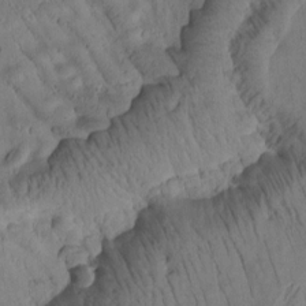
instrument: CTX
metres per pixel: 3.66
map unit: Htu
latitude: 2.2522
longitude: 178.0283
